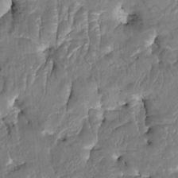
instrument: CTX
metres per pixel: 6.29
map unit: HNhu
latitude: 3.8961
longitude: -7.7827
